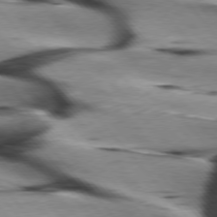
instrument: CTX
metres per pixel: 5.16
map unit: lApd
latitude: 76.0633
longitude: -64.4034
